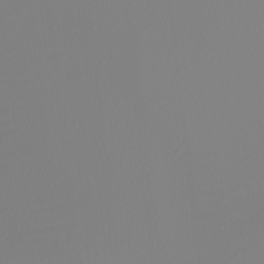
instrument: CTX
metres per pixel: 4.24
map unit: Nhu
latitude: -4.7274
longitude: -94.4979
